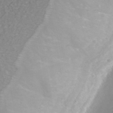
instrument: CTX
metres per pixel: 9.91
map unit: Nhu
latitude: -40.5196
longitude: -83.1781
